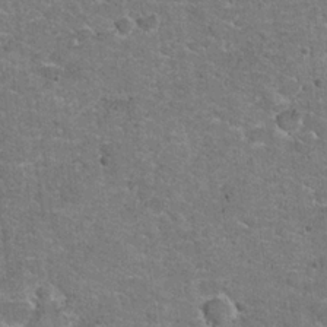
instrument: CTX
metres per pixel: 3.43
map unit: Hto
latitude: 20.5924
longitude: -48.8380
